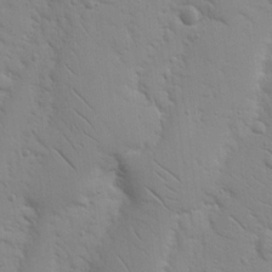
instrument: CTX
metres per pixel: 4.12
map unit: Nhu
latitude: 17.4237
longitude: -78.5546
